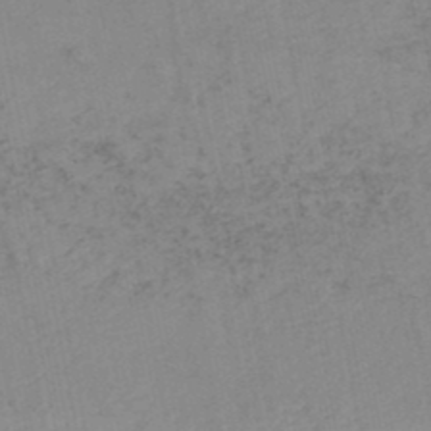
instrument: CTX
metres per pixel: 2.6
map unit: HNb
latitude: -48.2551
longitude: 56.7841
